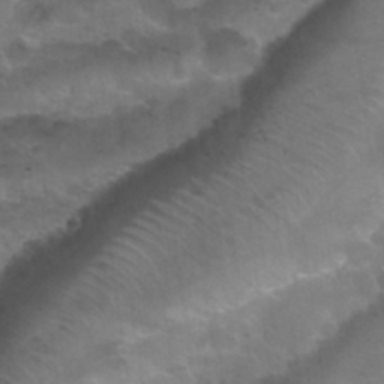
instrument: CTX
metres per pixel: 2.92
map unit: Nhu
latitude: 30.8191
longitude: -52.4034
